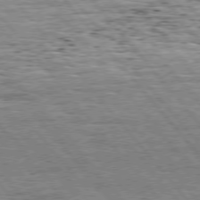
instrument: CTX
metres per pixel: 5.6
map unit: Hpe
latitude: 75.3482
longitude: -139.4615
